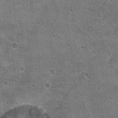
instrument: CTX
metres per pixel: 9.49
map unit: Hto
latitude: 21.8395
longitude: -43.0836
